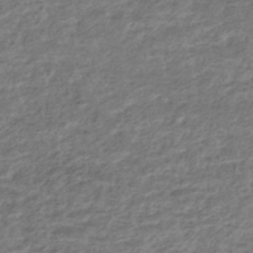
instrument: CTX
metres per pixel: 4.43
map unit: HNhu
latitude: -44.6519
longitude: 101.4643
